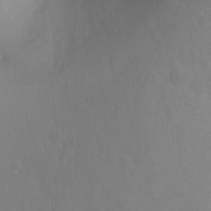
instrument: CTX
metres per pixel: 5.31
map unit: Ht
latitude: -1.3699
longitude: -33.8205
